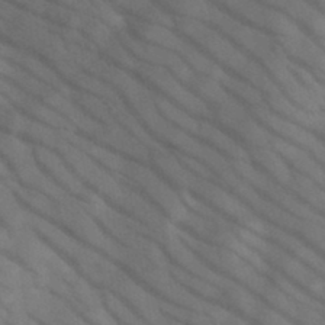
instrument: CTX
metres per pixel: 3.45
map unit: HNb
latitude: -45.2187
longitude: -41.3859
